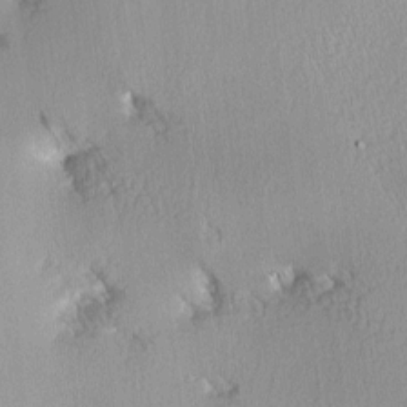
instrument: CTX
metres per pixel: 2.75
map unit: Hve
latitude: 3.3670
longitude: -121.3671
